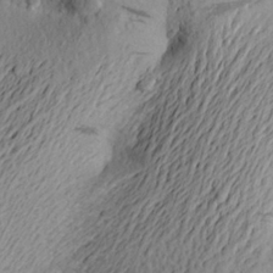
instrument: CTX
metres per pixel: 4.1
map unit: Aa
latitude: 23.4237
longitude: -149.5182
